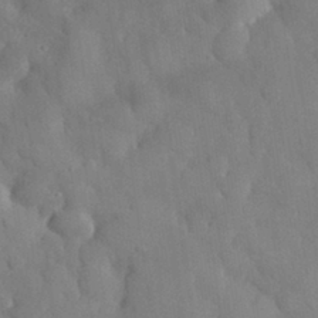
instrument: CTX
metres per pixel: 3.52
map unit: eHh
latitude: 30.4223
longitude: -72.3846
